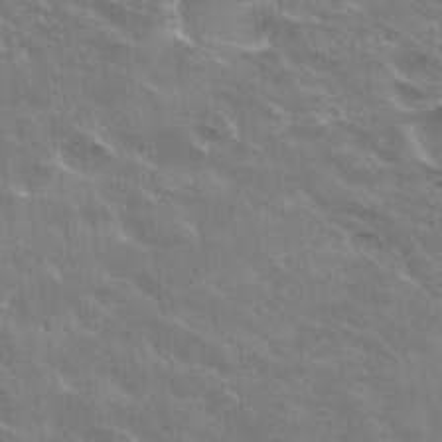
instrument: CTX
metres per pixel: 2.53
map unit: Hto
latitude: 30.5168
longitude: -43.3104
